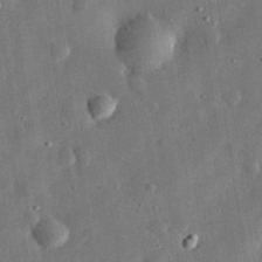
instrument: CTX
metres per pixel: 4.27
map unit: eHh
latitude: 32.5168
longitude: -76.8569
